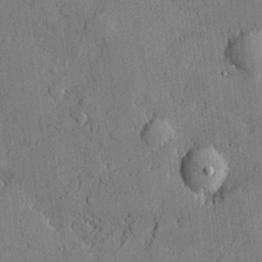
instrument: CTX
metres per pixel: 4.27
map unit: lHvf
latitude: 21.5371
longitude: 143.8233
